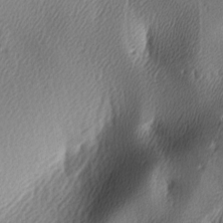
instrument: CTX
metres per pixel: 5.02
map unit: lAa
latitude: -5.6722
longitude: -122.6868
